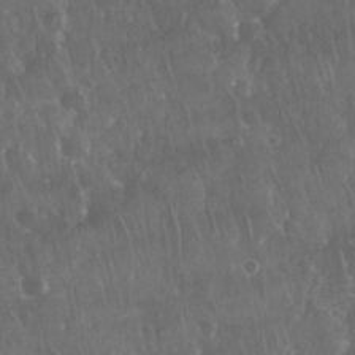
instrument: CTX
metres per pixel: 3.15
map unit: Nhu
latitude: 28.4979
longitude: -64.9703
